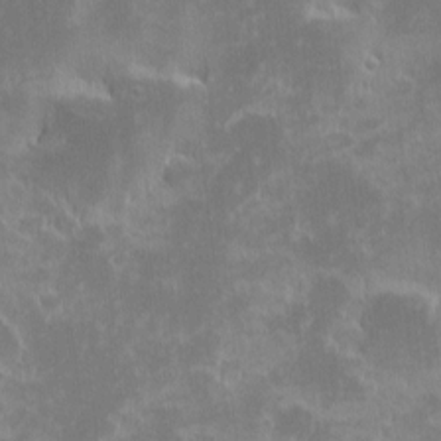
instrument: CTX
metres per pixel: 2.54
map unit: eHh
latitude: -1.6344
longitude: -85.0836
